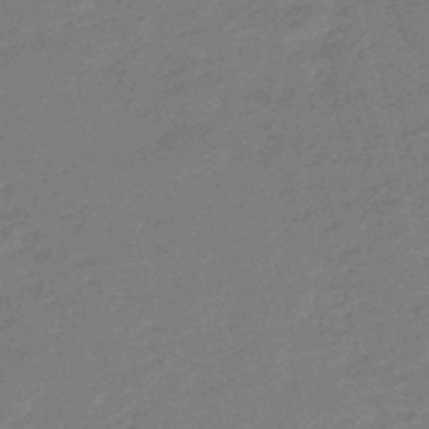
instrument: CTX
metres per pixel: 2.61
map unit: eHb
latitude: -48.2551
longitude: 87.1242
